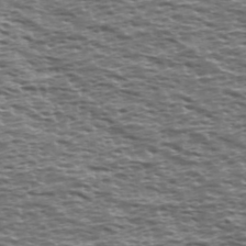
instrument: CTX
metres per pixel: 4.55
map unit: Ave
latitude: 39.1214
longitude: -112.8191
